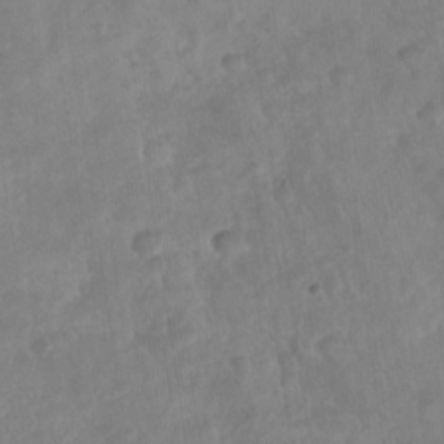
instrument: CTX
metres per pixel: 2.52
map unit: Nhu
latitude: -29.8045
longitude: -62.6302
